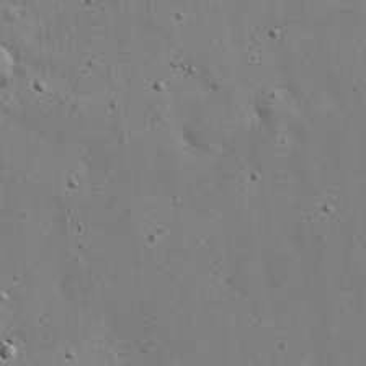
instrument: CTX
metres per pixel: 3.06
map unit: eHh
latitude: 20.2901
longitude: -71.8016
